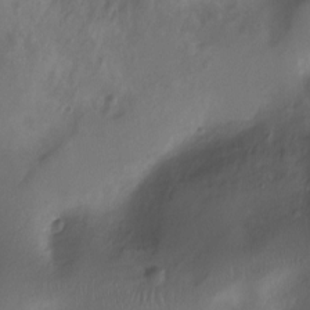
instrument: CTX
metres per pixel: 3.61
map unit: Nhu
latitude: -12.4818
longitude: -41.0836
